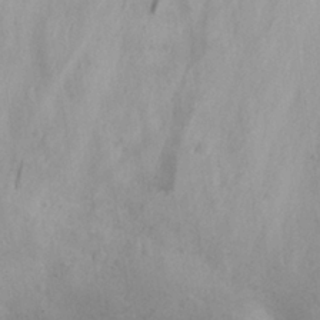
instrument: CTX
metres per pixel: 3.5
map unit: eHh
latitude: 27.9150
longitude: -75.6316
